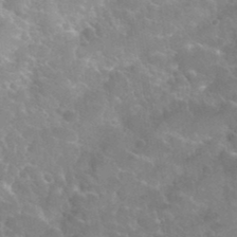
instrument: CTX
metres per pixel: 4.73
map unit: Hto
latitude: 35.7449
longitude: -49.9339
